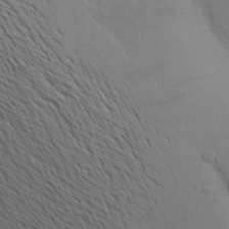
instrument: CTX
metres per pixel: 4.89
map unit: Aa
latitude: 18.7057
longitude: -143.7072
